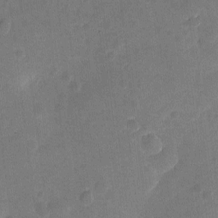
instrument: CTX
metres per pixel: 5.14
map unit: eHh
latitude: 4.3467
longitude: -72.1389
